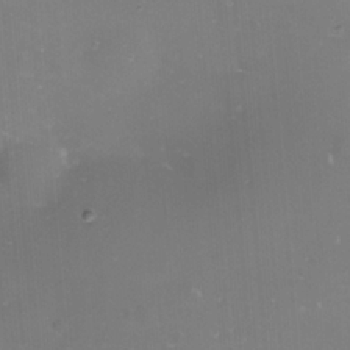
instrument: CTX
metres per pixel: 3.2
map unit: eHh
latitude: -11.5021
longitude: -60.8947
